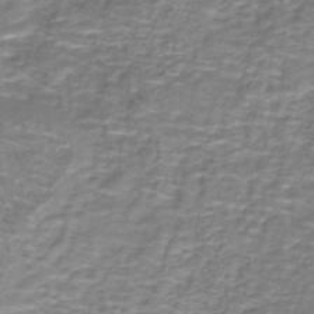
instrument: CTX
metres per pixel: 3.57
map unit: lHb
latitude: -43.9178
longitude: 54.3117
